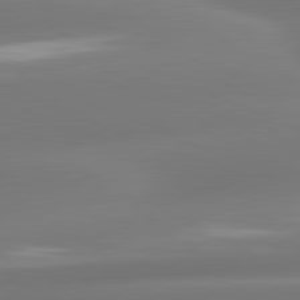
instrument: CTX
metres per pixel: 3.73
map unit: lApd
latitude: 81.1970
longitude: -161.7260
